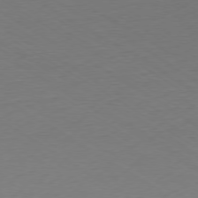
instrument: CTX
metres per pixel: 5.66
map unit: Ap
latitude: -78.2550
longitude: -58.7435
